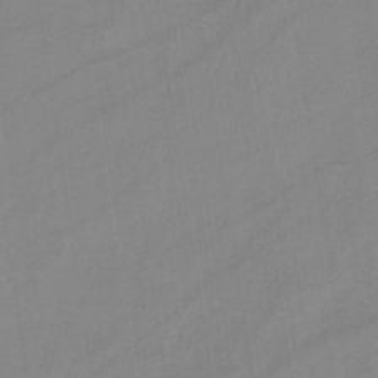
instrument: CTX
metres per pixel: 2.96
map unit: eHb
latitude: -34.6518
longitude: 72.8975
